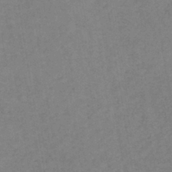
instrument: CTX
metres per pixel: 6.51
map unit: lHb
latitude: -39.0298
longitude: 72.5762
